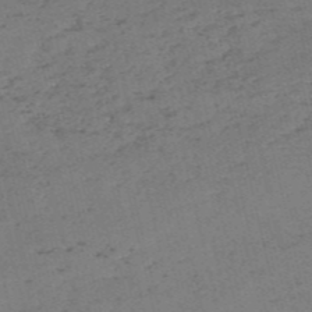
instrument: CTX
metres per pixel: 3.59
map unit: eHh
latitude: -55.1620
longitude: -89.3482
